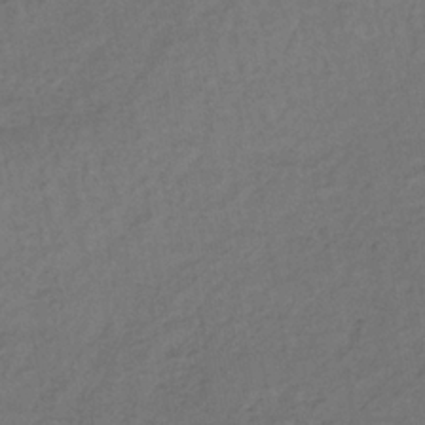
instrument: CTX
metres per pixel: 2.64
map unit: lHb
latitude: -35.7855
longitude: 64.9353
